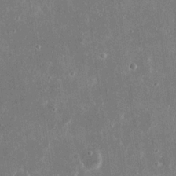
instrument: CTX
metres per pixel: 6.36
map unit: eHh
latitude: 16.9325
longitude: -71.2915
